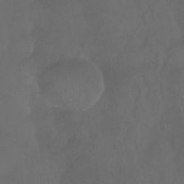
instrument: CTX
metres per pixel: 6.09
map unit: Hto
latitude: -13.8045
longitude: -43.7072
